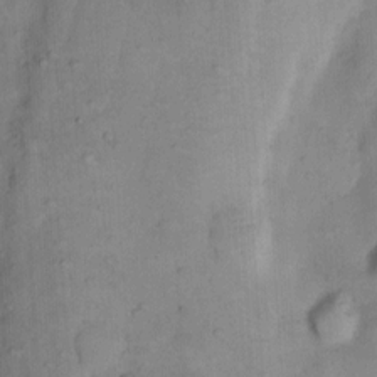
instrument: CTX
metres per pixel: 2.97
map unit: Nhu
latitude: 7.8583
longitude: -24.6490
